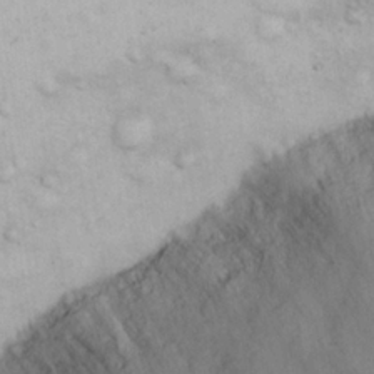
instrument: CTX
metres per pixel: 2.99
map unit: eHh
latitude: 26.4223
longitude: -65.9717
